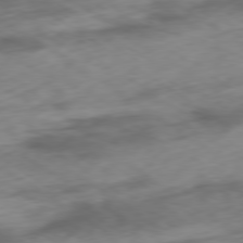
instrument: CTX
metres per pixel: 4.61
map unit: Ap
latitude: -79.5399
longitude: -72.4412
